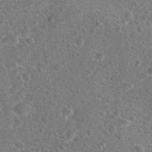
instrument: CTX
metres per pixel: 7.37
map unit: Hto
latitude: 18.0444
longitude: -42.4412
